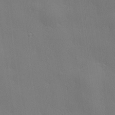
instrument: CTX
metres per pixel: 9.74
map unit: lHvf
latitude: 22.7246
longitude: 141.1998
